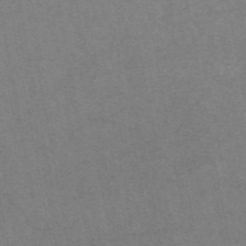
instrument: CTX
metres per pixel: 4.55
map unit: eAb
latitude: 47.1592
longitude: 113.1998
